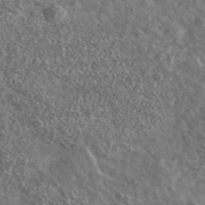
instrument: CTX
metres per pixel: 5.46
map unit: Ave
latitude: 39.5938
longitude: -107.9717
